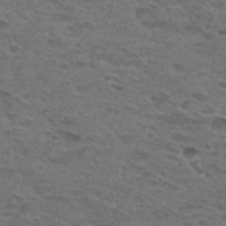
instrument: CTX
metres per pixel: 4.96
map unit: Hto
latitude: 30.2145
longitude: -48.1578
